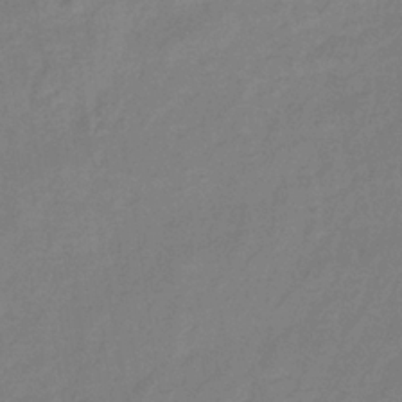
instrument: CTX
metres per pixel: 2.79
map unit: eHb
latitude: -33.1998
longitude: 74.9920
